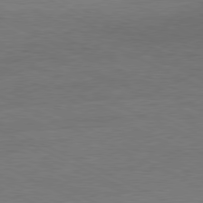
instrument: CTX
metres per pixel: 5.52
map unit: Ap
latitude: -81.1620
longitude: -85.5371
